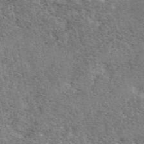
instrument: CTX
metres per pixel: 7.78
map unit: eAb
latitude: 48.8758
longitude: 116.4062
